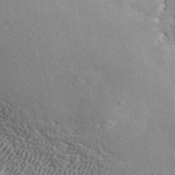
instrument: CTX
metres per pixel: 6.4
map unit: ANa
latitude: 44.7813
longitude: 45.2565
